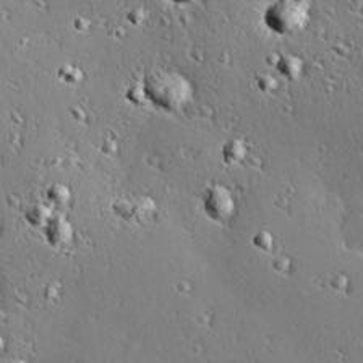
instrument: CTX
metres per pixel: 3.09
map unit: Hve
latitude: 24.9891
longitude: -92.3656
